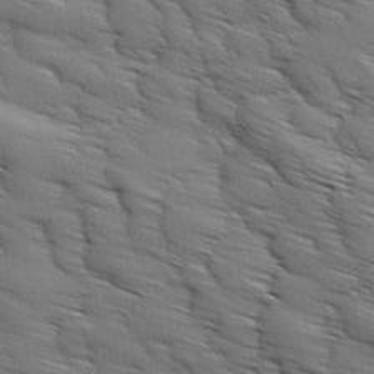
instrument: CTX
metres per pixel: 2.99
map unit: Ave
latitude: 11.8395
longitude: -106.1200
